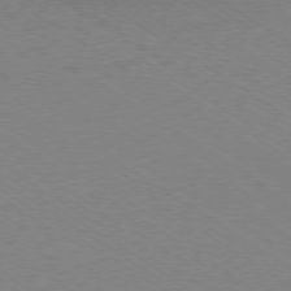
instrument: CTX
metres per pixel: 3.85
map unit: Ap
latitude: -78.4818
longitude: -84.1011
